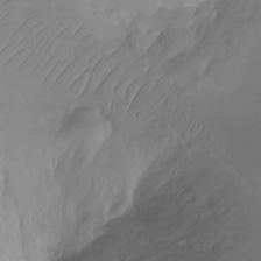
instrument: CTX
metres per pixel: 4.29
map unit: Ht
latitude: -6.7652
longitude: -29.8772
